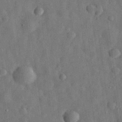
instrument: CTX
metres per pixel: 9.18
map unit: eHh
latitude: 31.0837
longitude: -74.4790
